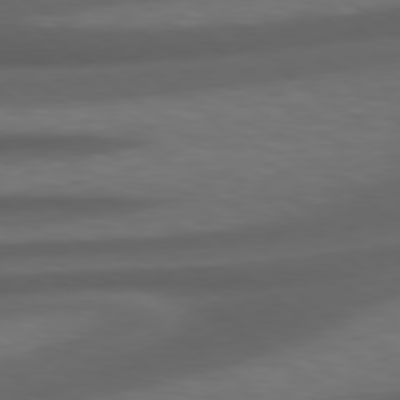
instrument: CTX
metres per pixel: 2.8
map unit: Hpe
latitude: 79.0081
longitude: -128.5735
